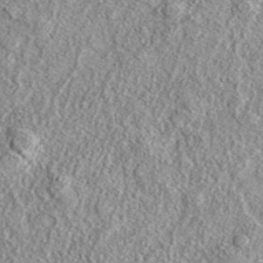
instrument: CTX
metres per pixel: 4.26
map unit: eAb
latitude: 37.5560
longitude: 109.6911
